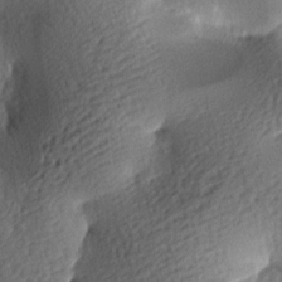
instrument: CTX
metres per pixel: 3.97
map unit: lAa
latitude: -8.6707
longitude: -126.5924
